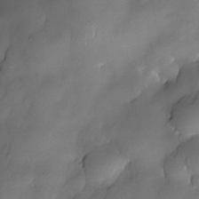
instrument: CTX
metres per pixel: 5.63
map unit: Nhe
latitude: -30.9919
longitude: -140.0633
